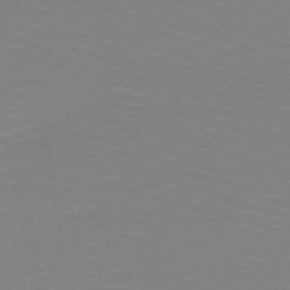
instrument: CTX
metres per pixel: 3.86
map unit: HNb
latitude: -49.2565
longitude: -51.2537
